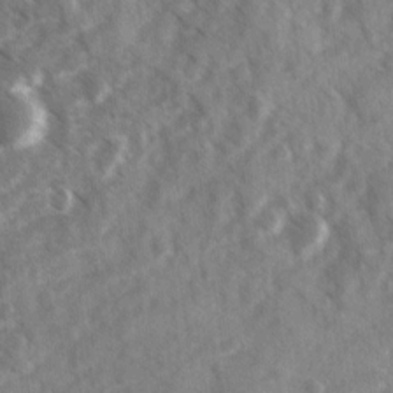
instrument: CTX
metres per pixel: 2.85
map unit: Ave
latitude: 17.3860
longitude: -131.1593
